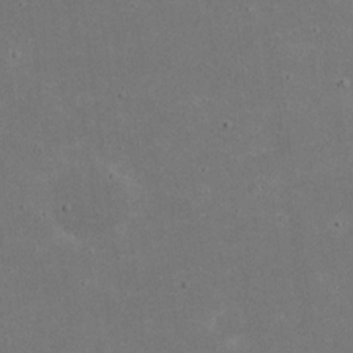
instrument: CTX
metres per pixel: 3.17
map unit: eHh
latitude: 20.9892
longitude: -71.4993
